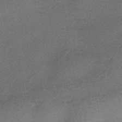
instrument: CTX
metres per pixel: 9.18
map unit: HNhu
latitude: -42.1794
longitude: 90.4251
